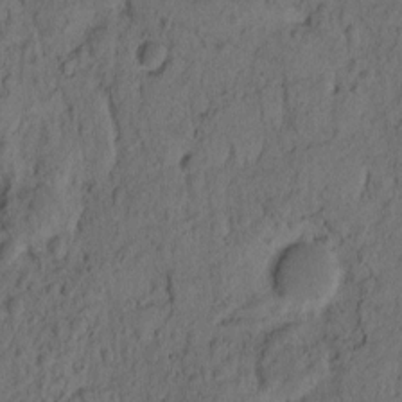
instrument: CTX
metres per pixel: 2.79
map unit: eHh
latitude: -1.7856
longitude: 16.8597
